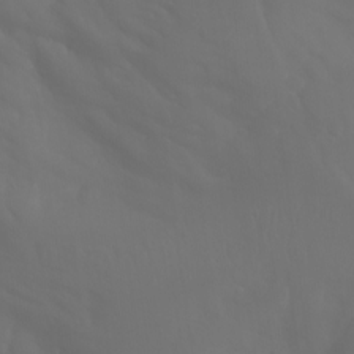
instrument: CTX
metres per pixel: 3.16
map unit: Aa
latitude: -10.9920
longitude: -68.1766
